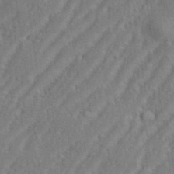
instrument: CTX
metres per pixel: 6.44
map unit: eHh
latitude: 34.8758
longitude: -133.5938
